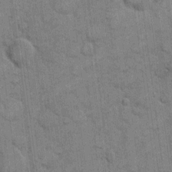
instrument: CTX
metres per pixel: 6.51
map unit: eHh
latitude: 10.3278
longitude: -65.2537
